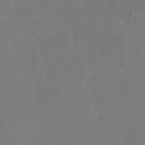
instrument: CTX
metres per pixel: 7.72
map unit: eHh
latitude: 17.9150
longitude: -70.5357
